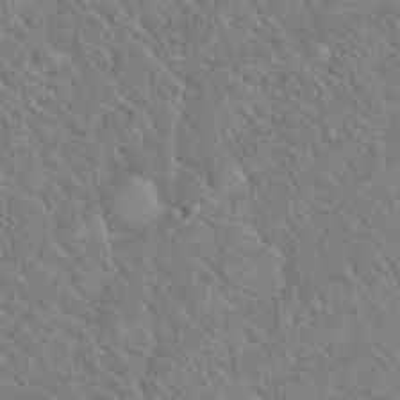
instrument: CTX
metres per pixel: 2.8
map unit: Hto
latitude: 18.9891
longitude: -51.3481
